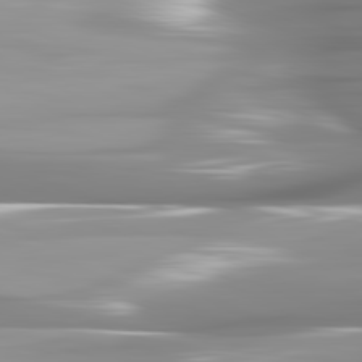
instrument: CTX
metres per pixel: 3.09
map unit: lApd
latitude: 81.9528
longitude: -143.1214
